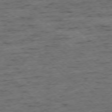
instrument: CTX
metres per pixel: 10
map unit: Ap
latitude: -76.6141
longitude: -87.0080
